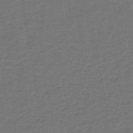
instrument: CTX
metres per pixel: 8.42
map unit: lHb
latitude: -42.5384
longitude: 53.8422
